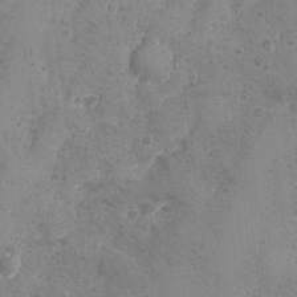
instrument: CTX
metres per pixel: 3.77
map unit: Ave
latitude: -8.2361
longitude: -118.7246
